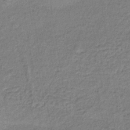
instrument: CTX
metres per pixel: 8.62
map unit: lHb
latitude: -37.2942
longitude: 60.0850
